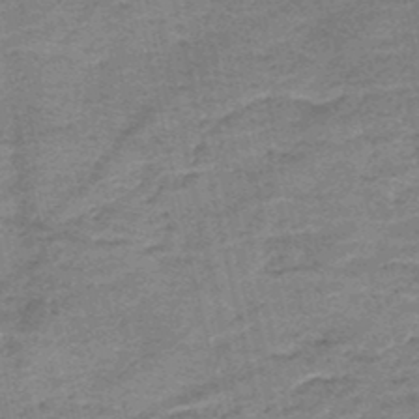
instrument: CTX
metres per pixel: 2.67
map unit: HNb
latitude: -50.1228
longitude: -41.4237
